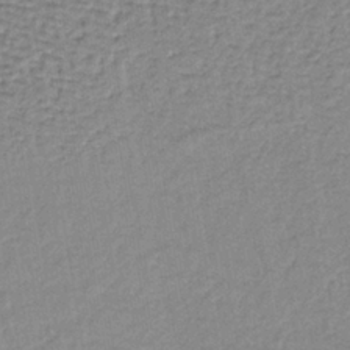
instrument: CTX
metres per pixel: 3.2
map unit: lHb
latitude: -36.7652
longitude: 59.6910
